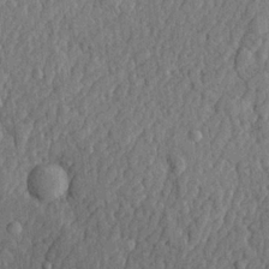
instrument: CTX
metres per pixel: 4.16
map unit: lHvf
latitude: 22.7813
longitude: 142.9352
